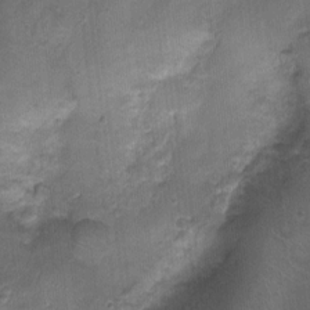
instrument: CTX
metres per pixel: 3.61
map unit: Nhu
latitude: 0.4034
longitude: -17.3292
